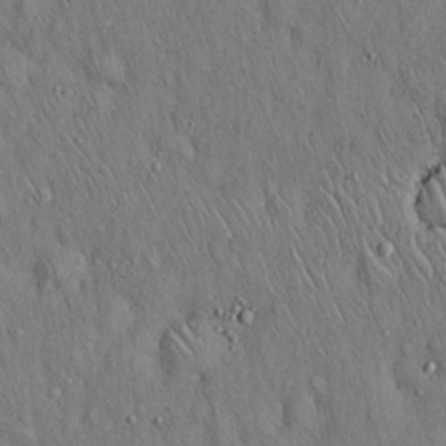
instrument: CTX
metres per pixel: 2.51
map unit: Hto
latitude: 16.8947
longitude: -58.8758
